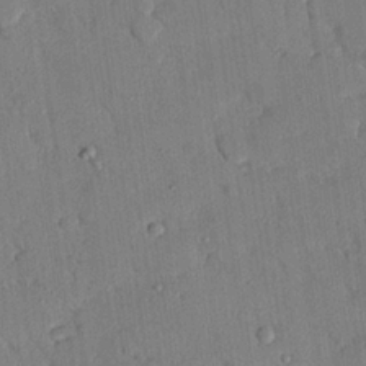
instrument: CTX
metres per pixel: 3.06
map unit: eHh
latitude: 25.3103
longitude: -78.2901
